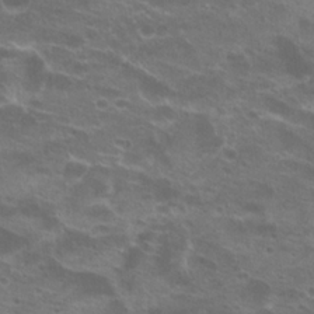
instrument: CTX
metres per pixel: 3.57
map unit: Hto
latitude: 22.1578
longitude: -40.6301
